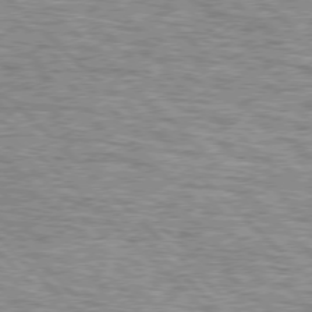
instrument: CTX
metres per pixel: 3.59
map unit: lApd
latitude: 76.2522
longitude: -79.7450
